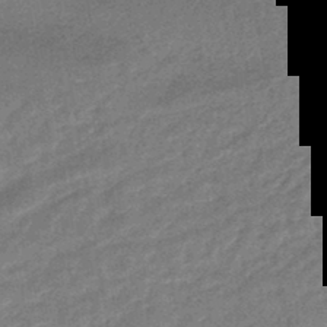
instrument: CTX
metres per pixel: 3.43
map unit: HNhu
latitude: -44.3117
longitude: 91.0865
